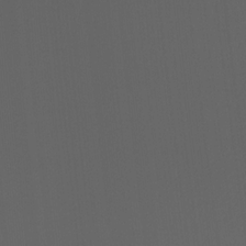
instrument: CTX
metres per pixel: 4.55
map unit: Ht
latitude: -4.6896
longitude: -62.8380
